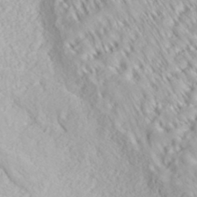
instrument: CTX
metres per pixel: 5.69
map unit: ANa
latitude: 35.3103
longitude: 14.4251
